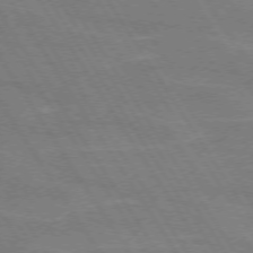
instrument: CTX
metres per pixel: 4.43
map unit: lApd
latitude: 72.8947
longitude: -56.7624
